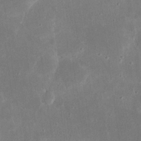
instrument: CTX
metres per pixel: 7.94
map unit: eHh
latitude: 23.5560
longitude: -67.8016
